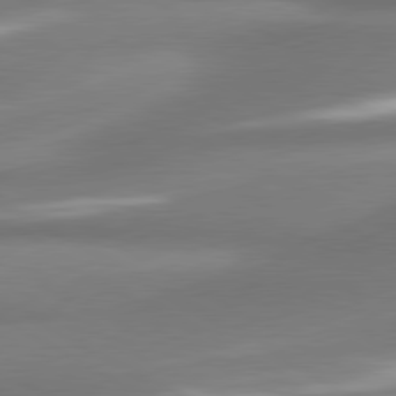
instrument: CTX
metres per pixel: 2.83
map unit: lApd
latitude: 80.1767
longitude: 178.1417
